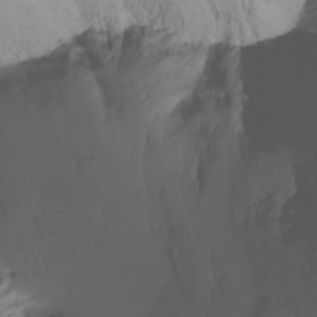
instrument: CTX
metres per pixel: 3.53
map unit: Ht
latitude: -15.9178
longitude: -45.6127
